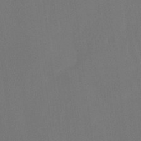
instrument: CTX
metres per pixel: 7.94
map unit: Ht
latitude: -14.6897
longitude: -48.7624
